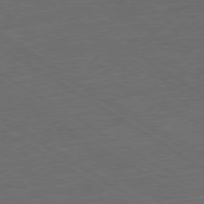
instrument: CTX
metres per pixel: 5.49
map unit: Ap
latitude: -79.7099
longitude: -52.3090
